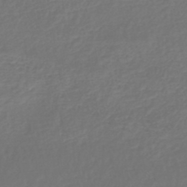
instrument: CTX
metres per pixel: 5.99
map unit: lHb
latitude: -45.7100
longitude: 61.4454
